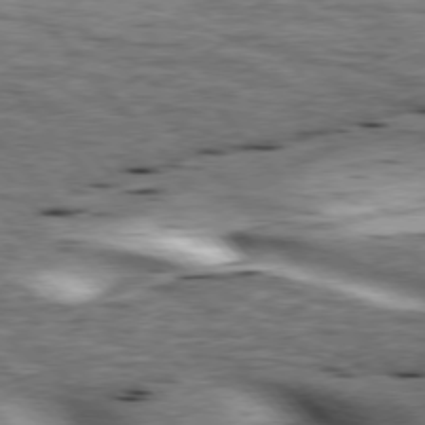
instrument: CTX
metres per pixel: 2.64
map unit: lApd
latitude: 76.1389
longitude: -60.9513
